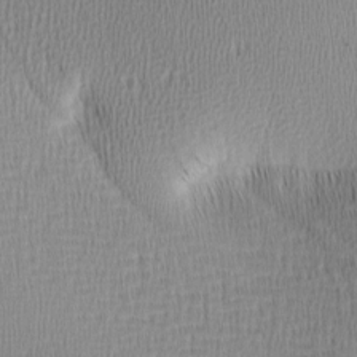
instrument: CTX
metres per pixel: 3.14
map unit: lAa
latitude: -9.0486
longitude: -125.0458
